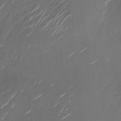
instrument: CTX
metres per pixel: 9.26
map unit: Nhu
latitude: -28.7085
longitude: -74.3278
